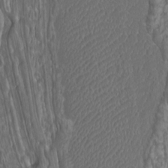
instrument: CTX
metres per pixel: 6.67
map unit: Htu
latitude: -10.8597
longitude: -73.5182
